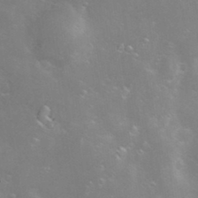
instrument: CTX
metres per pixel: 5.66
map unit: Hve
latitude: -10.7274
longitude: 175.1809
